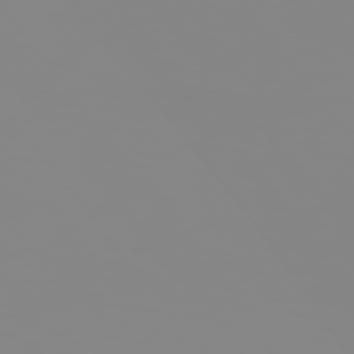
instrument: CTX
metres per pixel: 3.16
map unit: Hpe
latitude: 74.5924
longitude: -127.6127
